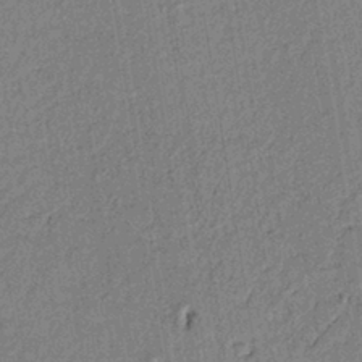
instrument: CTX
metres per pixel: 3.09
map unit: lAvf
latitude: 8.8758
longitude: 165.3699
